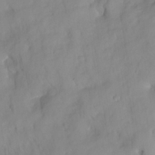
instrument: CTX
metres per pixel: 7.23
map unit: HNhu
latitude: -23.8800
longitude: 49.1998
